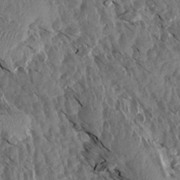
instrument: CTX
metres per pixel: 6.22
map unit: Aa
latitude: 13.9339
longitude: -140.4034
